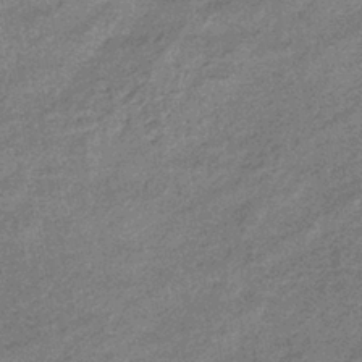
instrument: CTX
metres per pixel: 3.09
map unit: eHb
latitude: -39.2187
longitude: 80.5385
